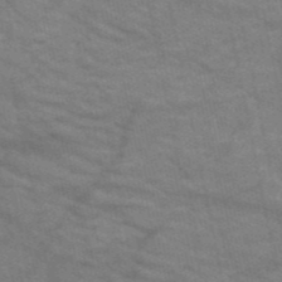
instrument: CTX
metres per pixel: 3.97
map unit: HNb
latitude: -52.9352
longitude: -44.1766
